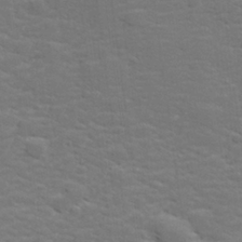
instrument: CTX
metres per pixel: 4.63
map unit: lHvf
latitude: 25.7827
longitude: 142.0661
